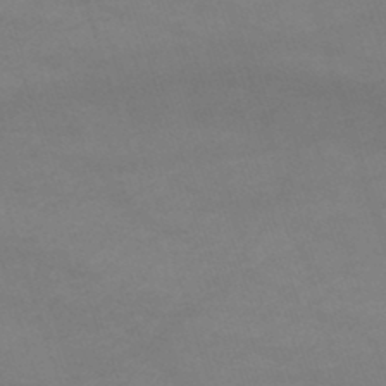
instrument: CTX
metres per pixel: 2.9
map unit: lHb
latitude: -46.8030
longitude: 63.3887
